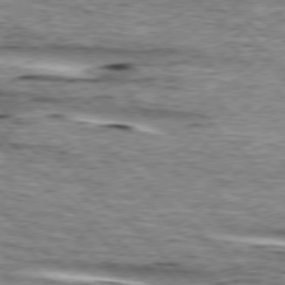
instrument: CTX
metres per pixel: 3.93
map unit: lApd
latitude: 76.4412
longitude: -79.7639
